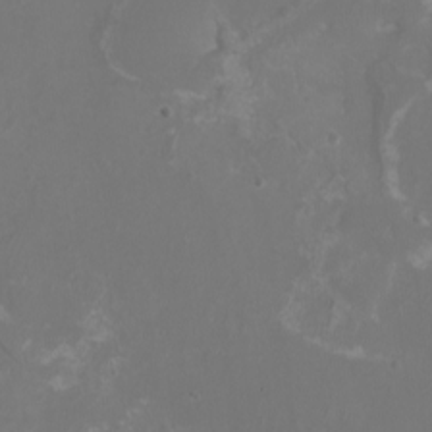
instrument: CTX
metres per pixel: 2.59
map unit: eHh
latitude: -6.9541
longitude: -77.1025
